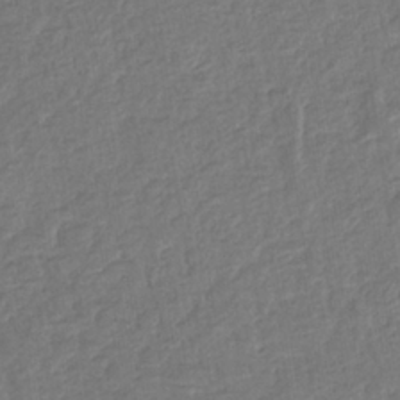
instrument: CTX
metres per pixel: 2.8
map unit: eHb
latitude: -34.2362
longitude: 76.8975
